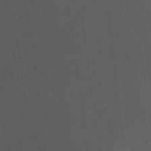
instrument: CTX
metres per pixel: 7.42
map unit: Nhu
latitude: 22.6490
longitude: -70.7246
